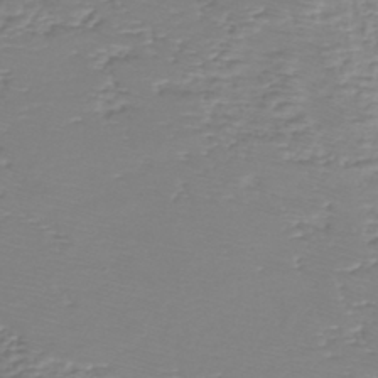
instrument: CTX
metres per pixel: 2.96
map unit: eHh
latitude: -40.4629
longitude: -29.9339
